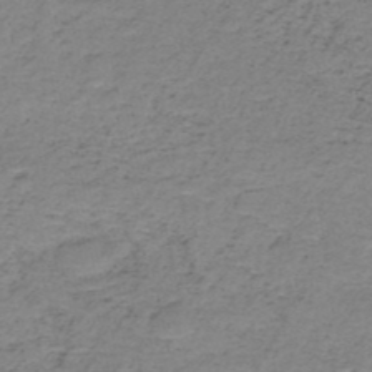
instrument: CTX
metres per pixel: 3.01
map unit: HNb
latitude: -50.4062
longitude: -53.9339
